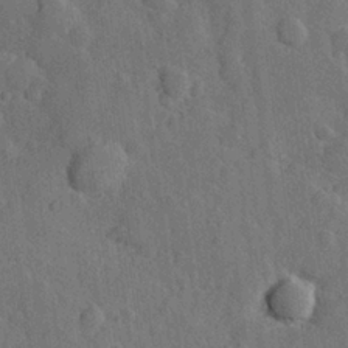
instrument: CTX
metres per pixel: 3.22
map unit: Hve
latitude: 24.4601
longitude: 149.1431
